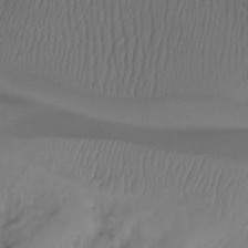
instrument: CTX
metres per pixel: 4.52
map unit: Htu
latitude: -14.5196
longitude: -45.9717
